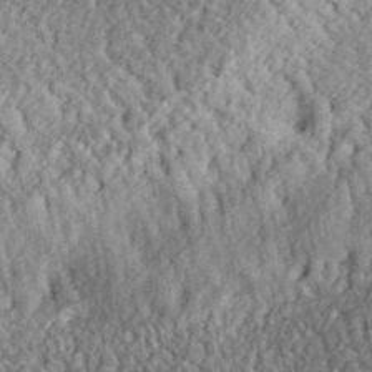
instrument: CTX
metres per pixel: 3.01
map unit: eHh
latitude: 36.6491
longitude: -79.1592
